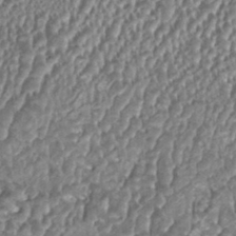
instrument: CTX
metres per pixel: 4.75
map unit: HNhu
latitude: 0.9513
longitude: 0.2551
